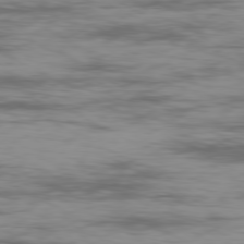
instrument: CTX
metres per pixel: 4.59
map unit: Ap
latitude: -80.0661
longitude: -90.8380
